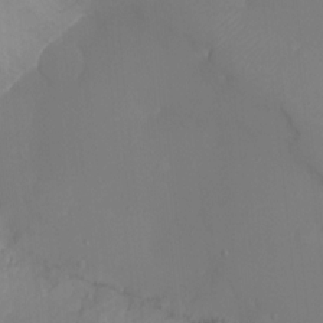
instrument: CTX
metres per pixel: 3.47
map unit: Ht
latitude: -16.7464
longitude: -41.4615
